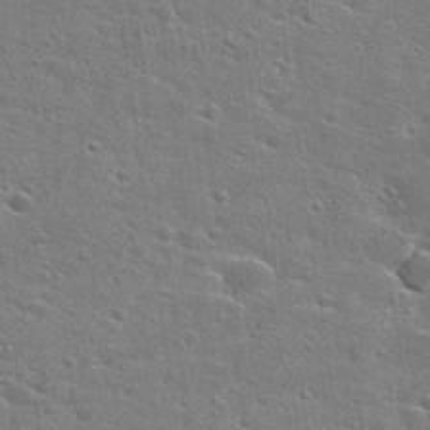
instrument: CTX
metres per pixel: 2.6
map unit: Hto
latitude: 28.1389
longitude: -45.4426
